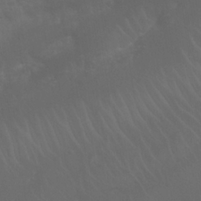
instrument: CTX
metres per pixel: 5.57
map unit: Nhu
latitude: 23.2537
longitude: -65.3293
